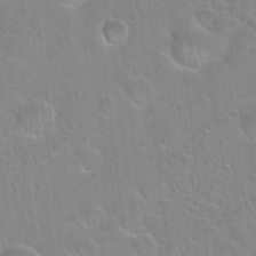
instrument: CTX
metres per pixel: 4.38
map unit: Hto
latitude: 22.4034
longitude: -52.3467
